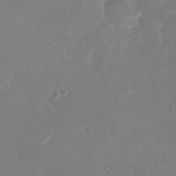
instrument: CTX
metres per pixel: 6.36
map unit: Nhu
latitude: -29.1998
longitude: -70.6301
